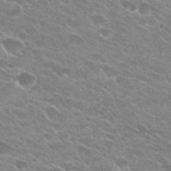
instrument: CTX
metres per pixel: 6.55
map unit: Hto
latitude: 25.9717
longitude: -42.0822
